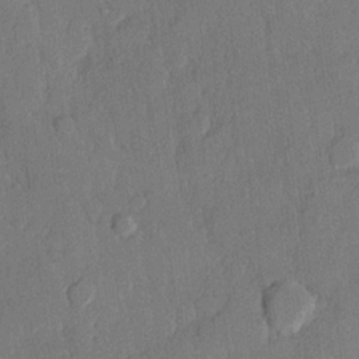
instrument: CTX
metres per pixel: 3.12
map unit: lHvf
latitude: 20.5168
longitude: 146.6518
